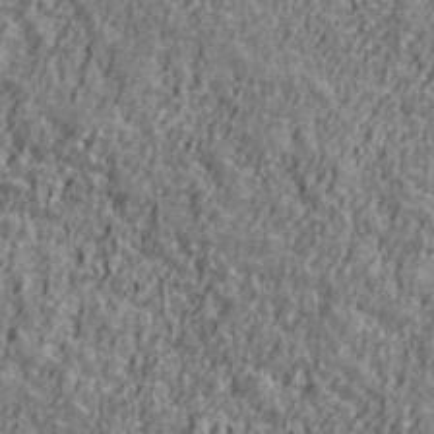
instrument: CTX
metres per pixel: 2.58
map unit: Ave
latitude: 41.7449
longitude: -111.8017
